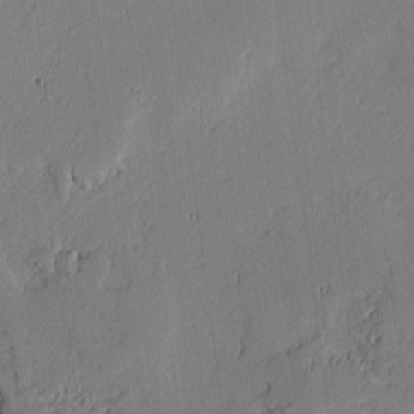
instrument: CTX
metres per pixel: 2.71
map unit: lAvf
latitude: -0.8786
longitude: -107.2348
